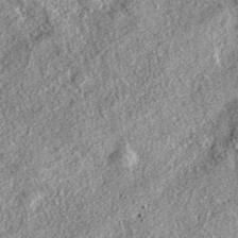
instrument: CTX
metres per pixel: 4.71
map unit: eAb
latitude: 37.3104
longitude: 108.7085
